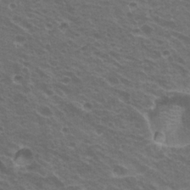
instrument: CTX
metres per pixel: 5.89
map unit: Hto
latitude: 21.6316
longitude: -31.0837
